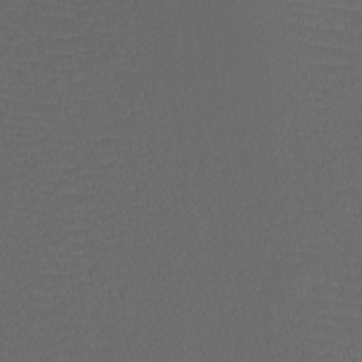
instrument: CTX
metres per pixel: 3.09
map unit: Htu
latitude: -11.6722
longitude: -72.1767
